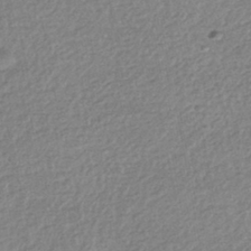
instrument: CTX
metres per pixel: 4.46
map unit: HNhu
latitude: -44.4629
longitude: 96.0472
